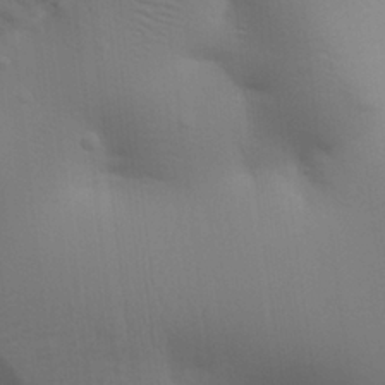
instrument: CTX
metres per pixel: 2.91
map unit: Aa
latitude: 27.4804
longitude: -138.8380
